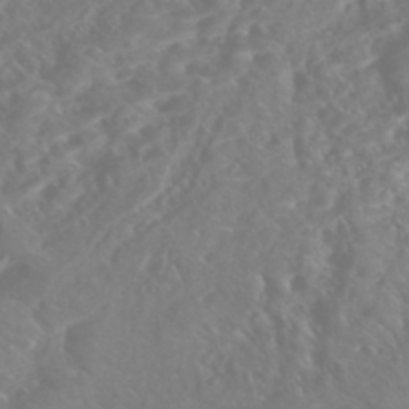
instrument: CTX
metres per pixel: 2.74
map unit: Nhe
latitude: -46.4440
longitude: 152.9163
